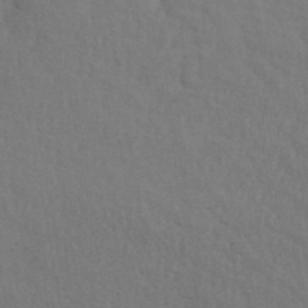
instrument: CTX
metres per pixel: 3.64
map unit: ANa
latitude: 41.6882
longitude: 53.8989
